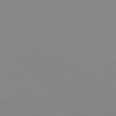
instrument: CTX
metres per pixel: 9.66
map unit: Hpe
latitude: 74.6113
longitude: -127.8206
